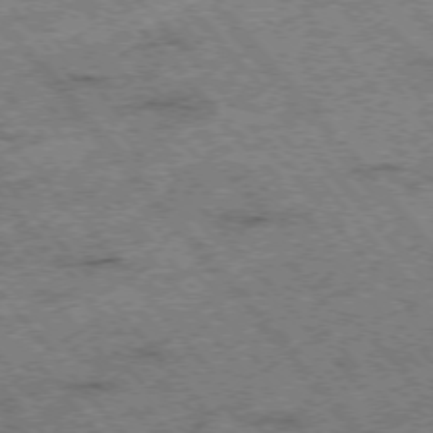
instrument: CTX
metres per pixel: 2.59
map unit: Hpe
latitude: -75.6722
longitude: -17.8017
